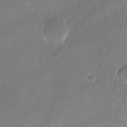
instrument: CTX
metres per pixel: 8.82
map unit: Nhu
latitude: -26.6707
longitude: -70.8569
